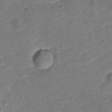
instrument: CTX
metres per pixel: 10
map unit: Nve
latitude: -19.8989
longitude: 105.7855
